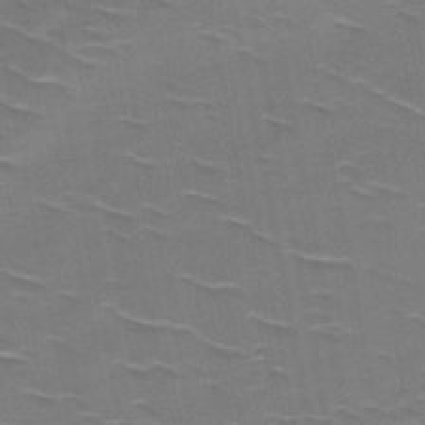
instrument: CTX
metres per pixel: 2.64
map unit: HNb
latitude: -48.2362
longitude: -48.1389
